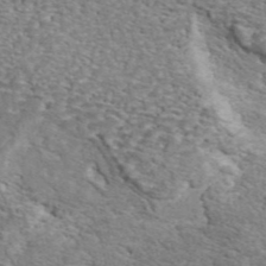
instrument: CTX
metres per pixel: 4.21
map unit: ANa
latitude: 45.1214
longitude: 37.6910
